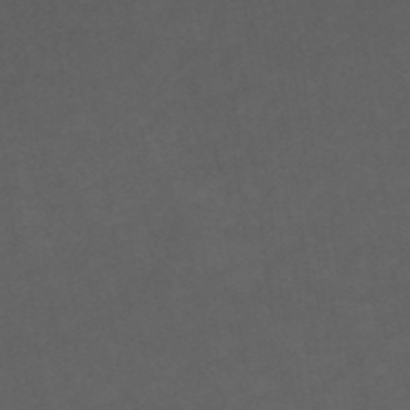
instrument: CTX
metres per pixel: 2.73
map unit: ANa
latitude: 39.3482
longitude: 23.7478
